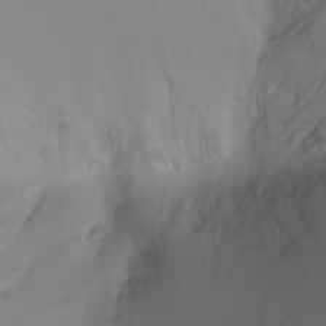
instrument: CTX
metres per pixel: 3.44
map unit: Ht
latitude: -10.2740
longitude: -34.3089
